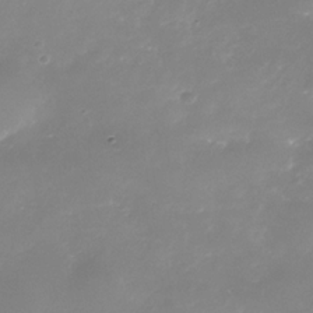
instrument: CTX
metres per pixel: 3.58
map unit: Nhe
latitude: -35.4265
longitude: -87.3481
